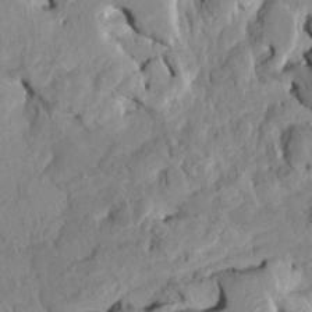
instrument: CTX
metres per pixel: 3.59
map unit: HNhu
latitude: 6.7813
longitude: -2.6301
